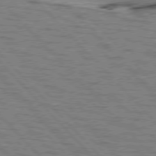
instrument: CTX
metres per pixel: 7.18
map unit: lApd
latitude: 76.8569
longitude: -72.0255
